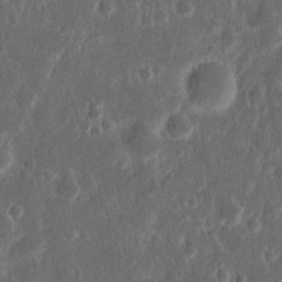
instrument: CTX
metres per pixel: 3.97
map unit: Nhu
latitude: 14.2334
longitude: -73.4994
